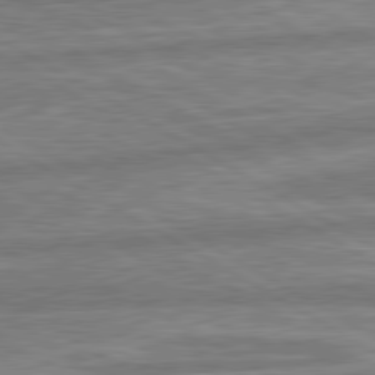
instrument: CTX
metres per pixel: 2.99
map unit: lApd
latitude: 80.3845
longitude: -167.8394
